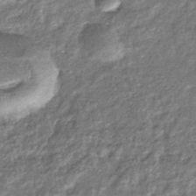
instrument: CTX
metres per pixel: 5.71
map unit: eHb
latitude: -39.6911
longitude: 81.6533
